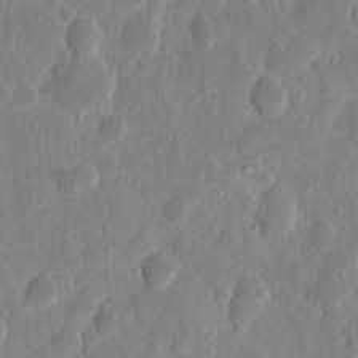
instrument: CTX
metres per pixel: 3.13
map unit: eHh
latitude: 7.0269
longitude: -70.6490
